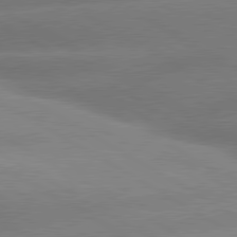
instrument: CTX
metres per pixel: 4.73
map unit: lApd
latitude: 80.2333
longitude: -155.3671
